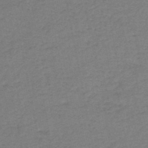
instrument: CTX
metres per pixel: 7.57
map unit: HNb
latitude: -47.0297
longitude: -36.0444
